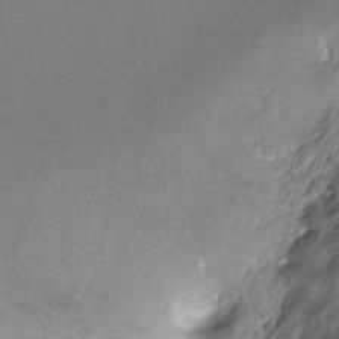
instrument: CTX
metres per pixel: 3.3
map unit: Hto
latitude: -4.6140
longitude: -35.2914
